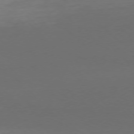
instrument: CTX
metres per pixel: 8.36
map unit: Ap
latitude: -77.3132
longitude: -68.2334
